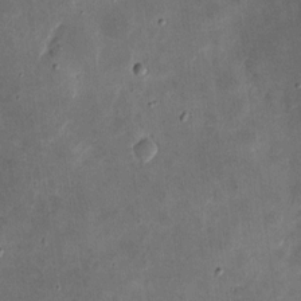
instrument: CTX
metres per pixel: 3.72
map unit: eHh
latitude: 4.4601
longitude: -71.3104
